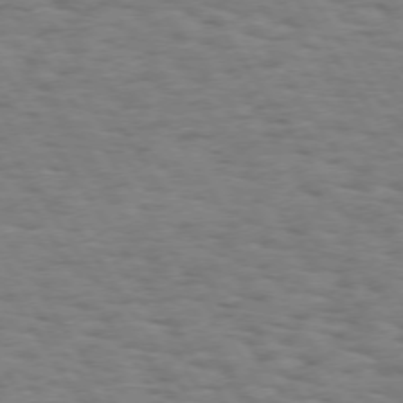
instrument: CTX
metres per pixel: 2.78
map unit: Hpe
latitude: 73.1781
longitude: -140.4223
